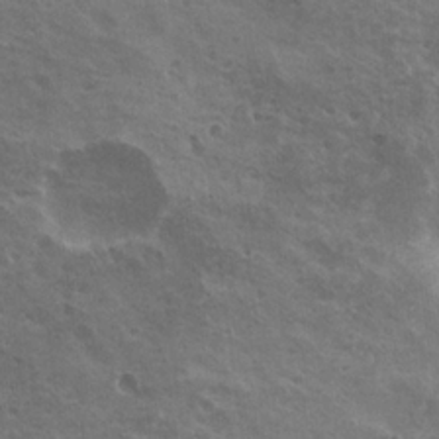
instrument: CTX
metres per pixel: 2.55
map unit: Nhu
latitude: 21.5560
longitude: -30.8758
